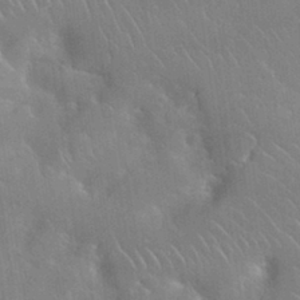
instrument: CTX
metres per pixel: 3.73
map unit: Nhu
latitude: 31.1781
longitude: -56.8002
